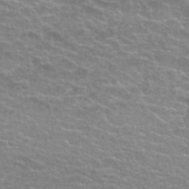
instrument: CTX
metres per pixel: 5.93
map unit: Nhu
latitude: 27.3482
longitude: -53.1781
